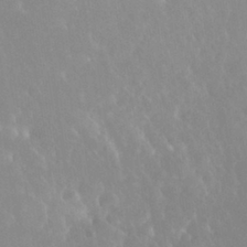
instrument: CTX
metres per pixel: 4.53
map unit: Nhu
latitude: 29.8394
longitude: -57.3292
